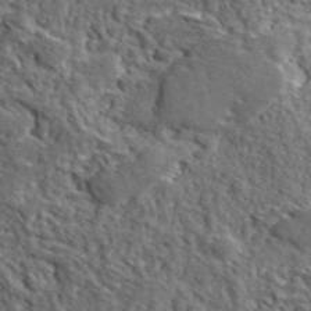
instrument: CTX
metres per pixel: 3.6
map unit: lHvf
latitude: 41.9339
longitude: -88.9325
